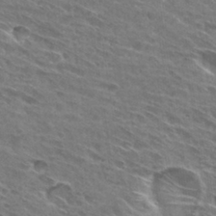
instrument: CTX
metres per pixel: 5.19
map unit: Hto
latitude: 29.7827
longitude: -44.6301
